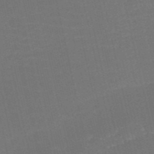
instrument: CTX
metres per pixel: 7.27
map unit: HNb
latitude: -51.5210
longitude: -48.8380
